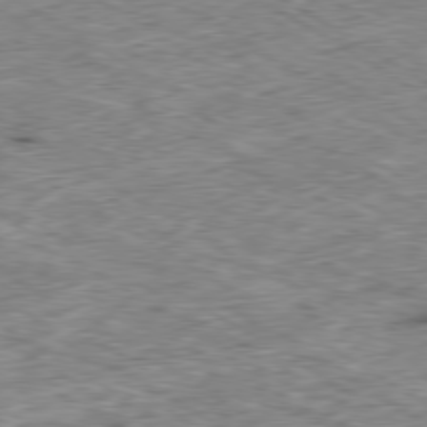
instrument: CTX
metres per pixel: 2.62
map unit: Hpe
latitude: -80.1606
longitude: 22.4440
